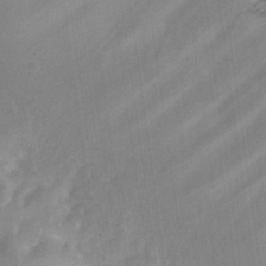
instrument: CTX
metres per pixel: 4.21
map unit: Hto
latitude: 20.6680
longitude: -41.0647
